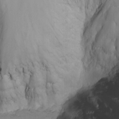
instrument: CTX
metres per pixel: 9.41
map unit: Nhu
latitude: -7.8800
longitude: -68.6679
